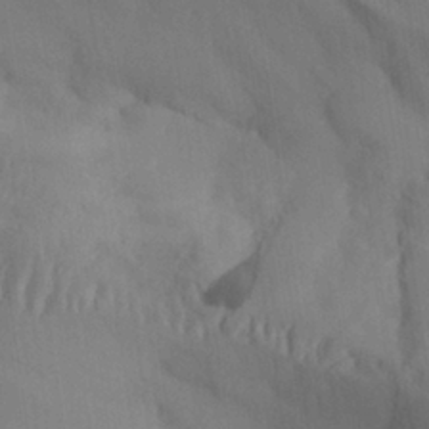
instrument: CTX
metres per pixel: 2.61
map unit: Aa
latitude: 27.0648
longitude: -132.8758
